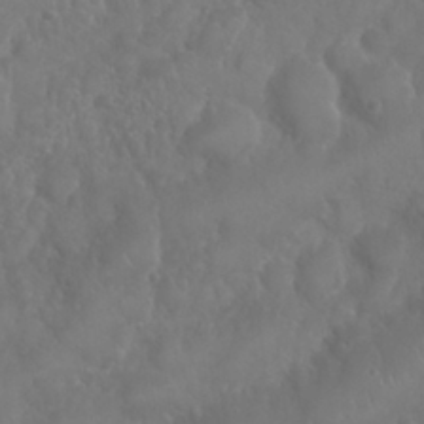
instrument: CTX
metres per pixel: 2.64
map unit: Nhu
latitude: 25.1403
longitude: -61.7260
